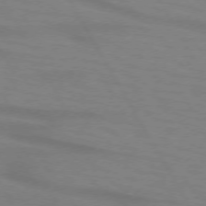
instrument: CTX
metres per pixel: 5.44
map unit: lApd
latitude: 72.2712
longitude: -57.1403
